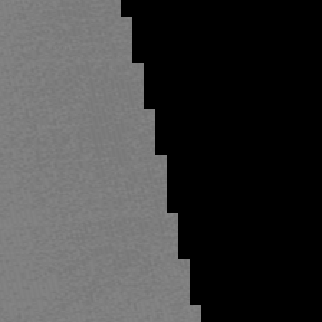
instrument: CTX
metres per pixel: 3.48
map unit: Nve
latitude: -56.3873
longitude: 61.5966
